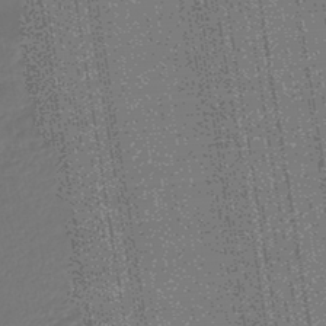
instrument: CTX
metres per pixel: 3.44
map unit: lHb
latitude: -43.4265
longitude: 77.2943
